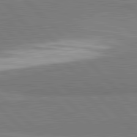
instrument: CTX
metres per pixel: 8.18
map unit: lApd
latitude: 81.9717
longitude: 163.1809
